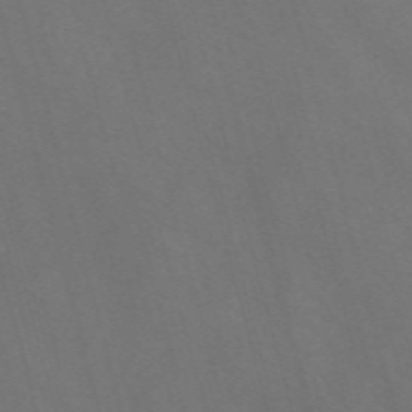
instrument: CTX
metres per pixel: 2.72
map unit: Nve
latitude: -57.8044
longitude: 65.1054
